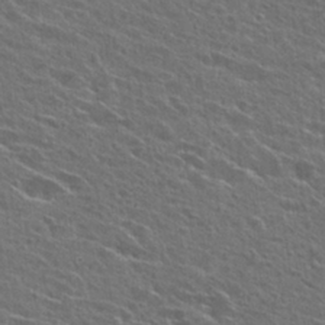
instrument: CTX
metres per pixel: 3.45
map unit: Hto
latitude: 26.7813
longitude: -44.8191
